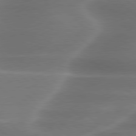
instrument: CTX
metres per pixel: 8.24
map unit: lApd
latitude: 79.6316
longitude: -116.8569
